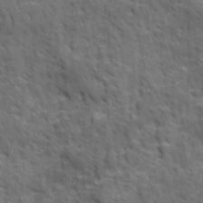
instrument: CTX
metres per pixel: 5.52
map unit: Ave
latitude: 18.8947
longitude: -132.4790
